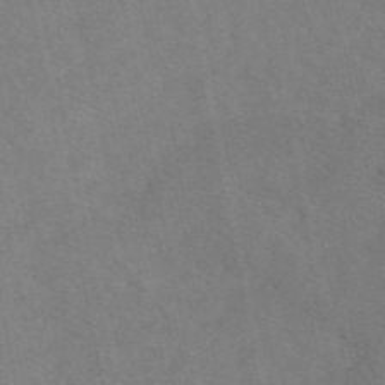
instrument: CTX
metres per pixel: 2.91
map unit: eAb
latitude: 49.1970
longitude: 121.0486
